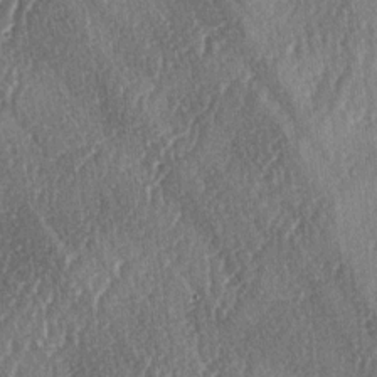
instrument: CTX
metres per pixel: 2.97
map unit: lAa
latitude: -4.9919
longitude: -126.3467
